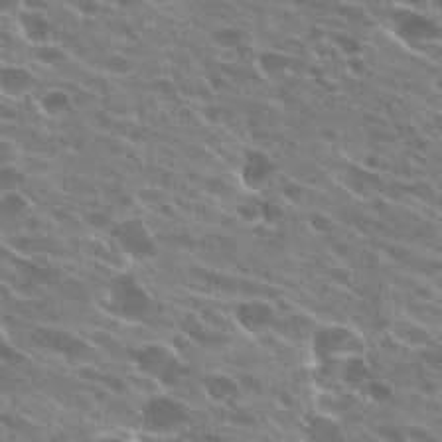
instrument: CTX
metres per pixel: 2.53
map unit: Hto
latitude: 24.5734
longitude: -41.6693
